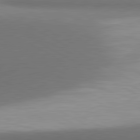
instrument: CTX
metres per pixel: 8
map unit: lApd
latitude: 81.0647
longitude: 155.8423
